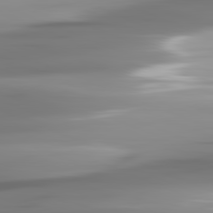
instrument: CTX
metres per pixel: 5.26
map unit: lApd
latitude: 81.8772
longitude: -142.8191
